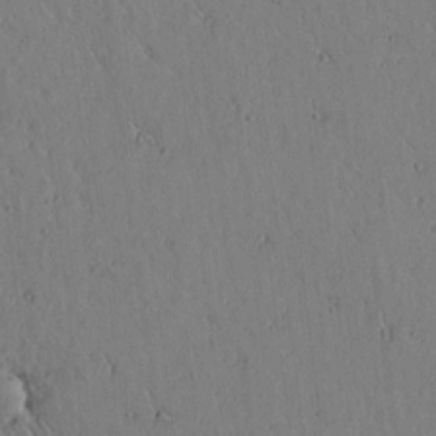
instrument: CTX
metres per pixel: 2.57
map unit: lAvf
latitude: 5.6505
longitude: 159.2942
